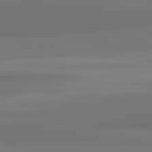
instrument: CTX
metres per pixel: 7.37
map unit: lApd
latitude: 82.1577
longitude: 171.3321
